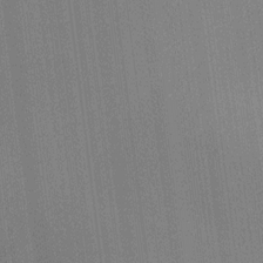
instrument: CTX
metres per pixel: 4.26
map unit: HNhu
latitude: 9.3671
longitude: 14.7086
